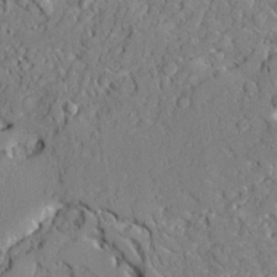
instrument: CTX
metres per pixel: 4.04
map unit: Ave
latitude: 22.1200
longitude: -129.0458
